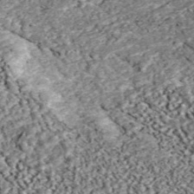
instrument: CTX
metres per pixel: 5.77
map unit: ANa
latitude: 43.9906
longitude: 37.5777
